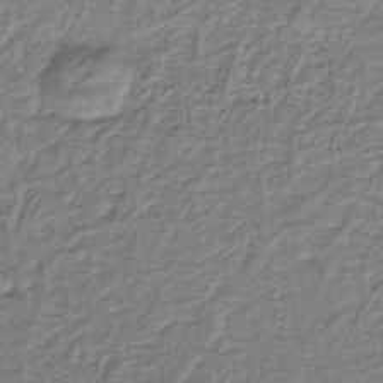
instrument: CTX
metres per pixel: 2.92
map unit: lHb
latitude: -36.7463
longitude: 58.5762
